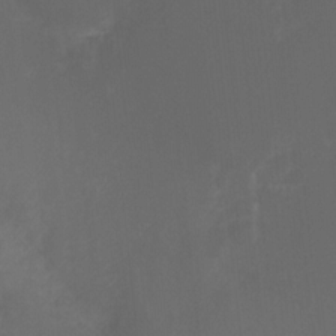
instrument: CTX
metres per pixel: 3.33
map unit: Nhu
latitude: -8.9353
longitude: -43.3671
